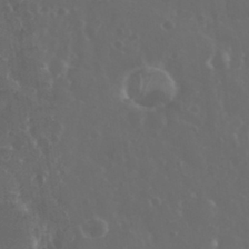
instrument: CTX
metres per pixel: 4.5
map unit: eHh
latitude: 33.7450
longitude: -59.7828
